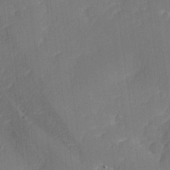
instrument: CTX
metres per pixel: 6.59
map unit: lHvf
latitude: 25.1970
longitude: 141.6911
